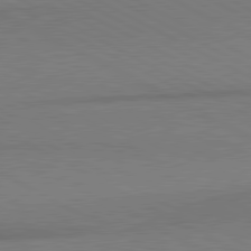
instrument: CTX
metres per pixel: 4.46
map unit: lApd
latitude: 80.8569
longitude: 165.6722
